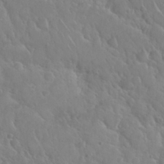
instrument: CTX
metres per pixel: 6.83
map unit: Nhu
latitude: 29.1970
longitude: -55.5182
